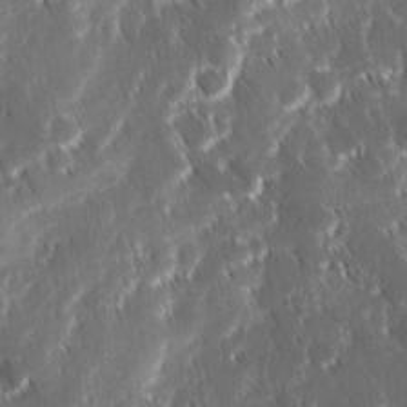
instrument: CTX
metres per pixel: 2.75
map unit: Ave
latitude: 9.1214
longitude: -104.4790
